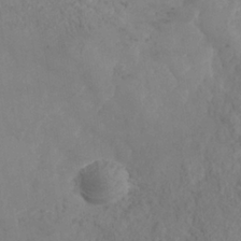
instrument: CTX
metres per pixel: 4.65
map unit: Nhe
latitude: -37.4076
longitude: 139.4266
